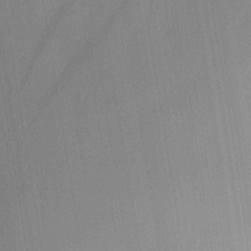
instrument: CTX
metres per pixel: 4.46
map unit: Aa
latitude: 24.0255
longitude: -135.8961
